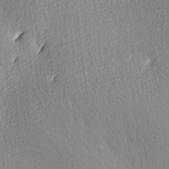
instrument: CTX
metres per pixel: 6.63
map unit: Ave
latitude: 3.5560
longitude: -112.3656
